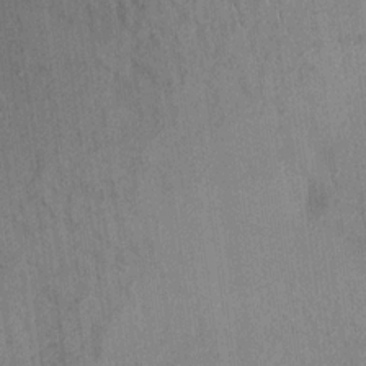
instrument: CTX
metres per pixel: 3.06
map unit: Aa
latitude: 16.8191
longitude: -147.9339
